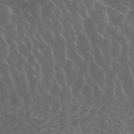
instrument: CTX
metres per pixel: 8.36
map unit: ANa
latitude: 43.5938
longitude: 16.5196
